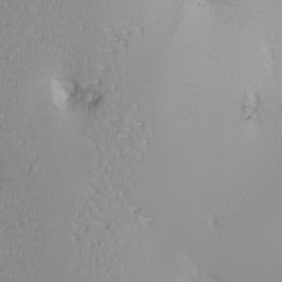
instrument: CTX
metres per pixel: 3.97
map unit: Nhu
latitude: -6.9163
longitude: -96.5168
